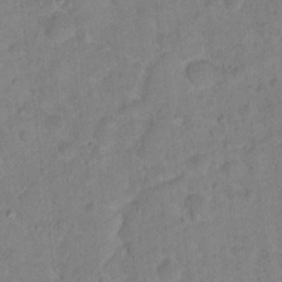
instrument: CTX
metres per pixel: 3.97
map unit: Nhu
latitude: 17.1403
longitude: -32.1956
